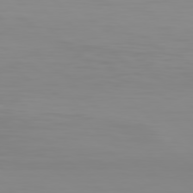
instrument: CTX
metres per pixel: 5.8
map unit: Hpe
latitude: 77.5749
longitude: -173.4993
